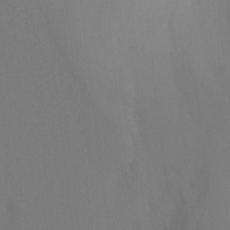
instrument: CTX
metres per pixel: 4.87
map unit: Ht
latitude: -7.4265
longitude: -30.9325
